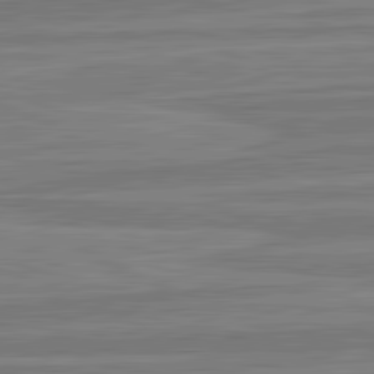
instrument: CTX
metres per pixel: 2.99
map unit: lApd
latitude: 82.8191
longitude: 178.4818
